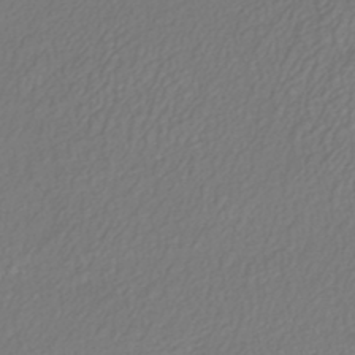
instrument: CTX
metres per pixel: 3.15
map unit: lHb
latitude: -43.1431
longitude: 70.6141
